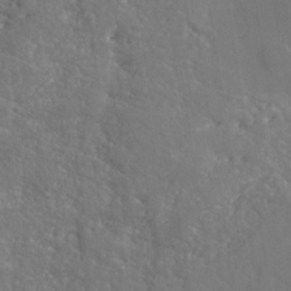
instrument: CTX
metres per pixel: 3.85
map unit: Nhe
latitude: -35.9556
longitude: -86.6301
